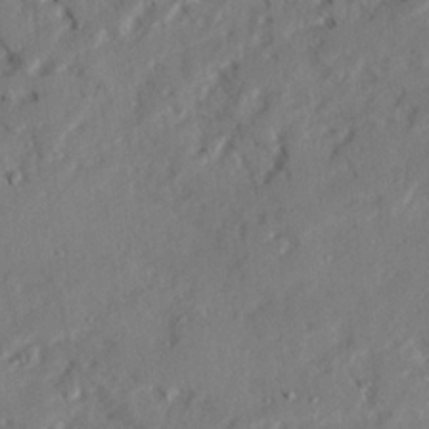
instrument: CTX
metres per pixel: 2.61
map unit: Ave
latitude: 22.7624
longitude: -131.8017
